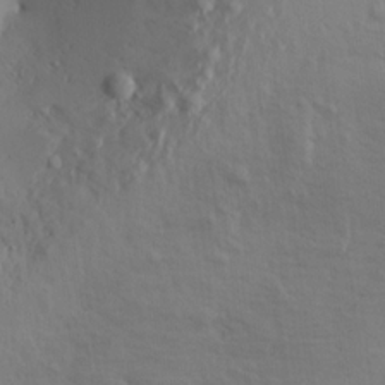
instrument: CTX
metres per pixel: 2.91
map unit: Aa
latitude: 18.4790
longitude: -143.9717
